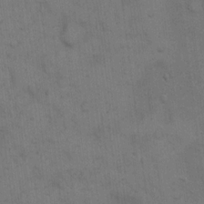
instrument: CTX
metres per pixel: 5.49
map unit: Hto
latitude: 15.3104
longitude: -61.4048
